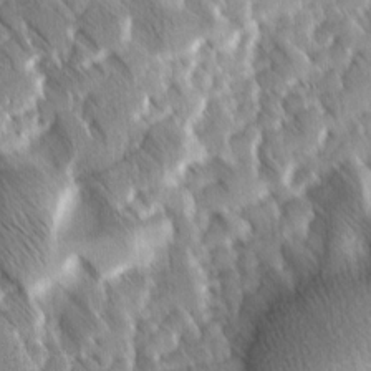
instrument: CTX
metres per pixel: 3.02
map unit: Ave
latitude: 8.4979
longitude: -104.4979
